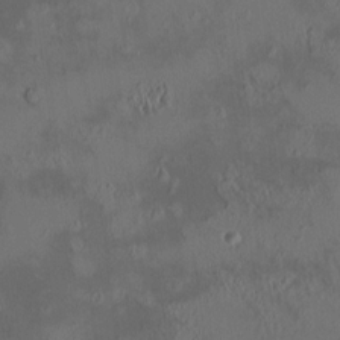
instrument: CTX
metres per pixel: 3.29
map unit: HNhu
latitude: 5.7827
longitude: 13.3699
